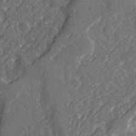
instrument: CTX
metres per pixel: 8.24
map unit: Ave
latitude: 21.4238
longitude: -132.3089
